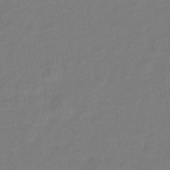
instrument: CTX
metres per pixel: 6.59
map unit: Hto
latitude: 5.3859
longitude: -32.4223
